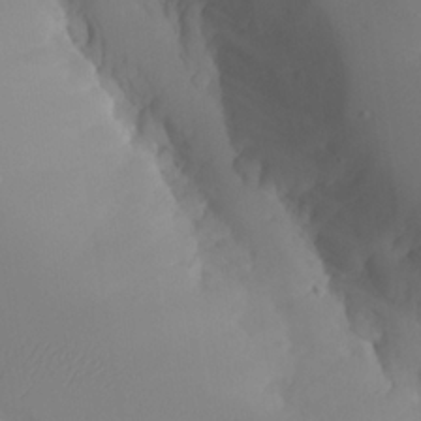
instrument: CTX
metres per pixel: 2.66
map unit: Aa
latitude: 24.2900
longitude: -127.6505
